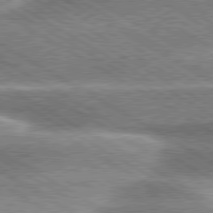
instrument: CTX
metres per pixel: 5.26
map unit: lApd
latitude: 79.9717
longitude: -136.1389
